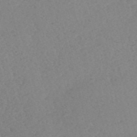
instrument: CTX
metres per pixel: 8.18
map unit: eHh
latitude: -54.8219
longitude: -88.9892
